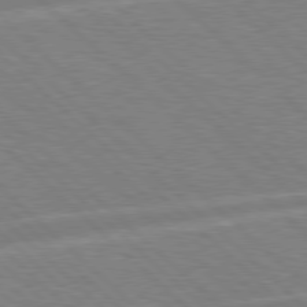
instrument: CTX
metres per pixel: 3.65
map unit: Hpe
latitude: 77.7260
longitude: -152.0822
